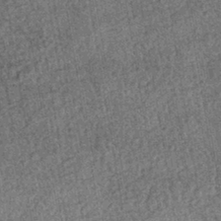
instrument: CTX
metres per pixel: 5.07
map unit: HNhu
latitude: -42.6896
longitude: 98.1984
